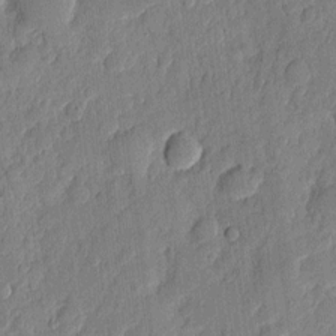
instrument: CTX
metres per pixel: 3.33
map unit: eHh
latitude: 6.7246
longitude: -73.2726
